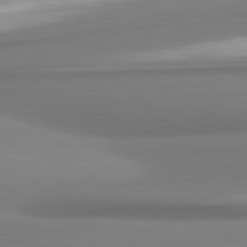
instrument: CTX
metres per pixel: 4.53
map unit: lApd
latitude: 81.7261
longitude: 176.4818
